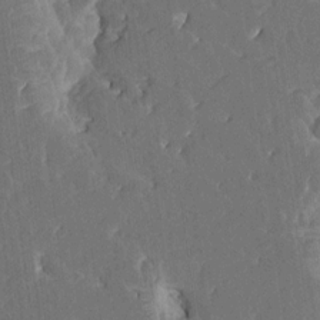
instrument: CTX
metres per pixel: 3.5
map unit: HNhu
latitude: 5.6316
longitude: -6.3089
